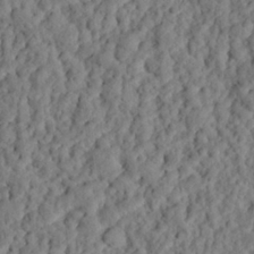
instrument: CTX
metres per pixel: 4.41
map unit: eHh
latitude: 26.0822
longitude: -78.6869
